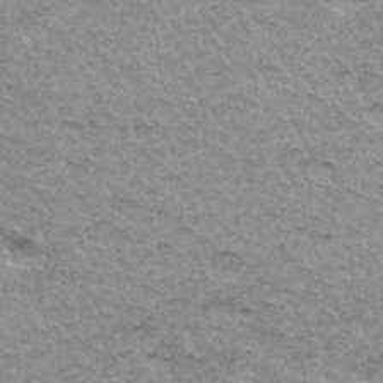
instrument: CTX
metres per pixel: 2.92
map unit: Hto
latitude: 34.5545
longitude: -48.5357
